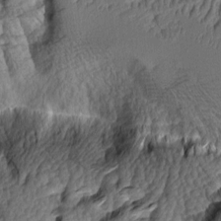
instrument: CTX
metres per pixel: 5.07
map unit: Aa
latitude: 7.8205
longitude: -128.7435
